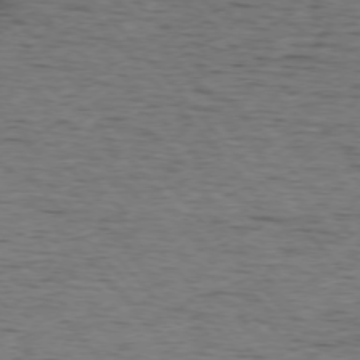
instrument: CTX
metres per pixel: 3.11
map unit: Ap
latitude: -76.2928
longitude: -95.2726
